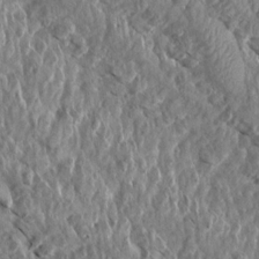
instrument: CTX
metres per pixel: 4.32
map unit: Aa
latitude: 14.7058
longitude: -144.1011
